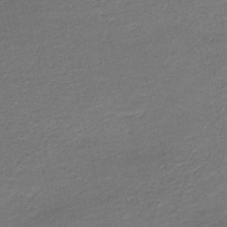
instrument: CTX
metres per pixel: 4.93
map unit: HNb
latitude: -42.6707
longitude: 50.7841
